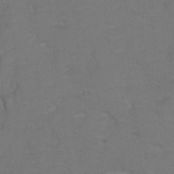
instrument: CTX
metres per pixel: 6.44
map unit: Hto
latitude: 5.8394
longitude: -31.1026
